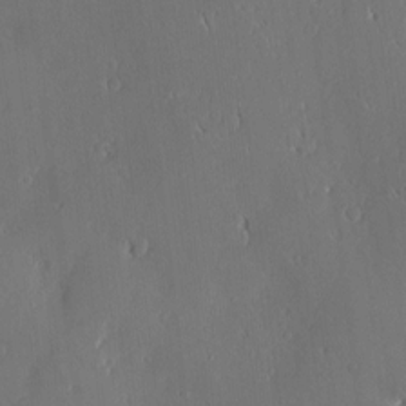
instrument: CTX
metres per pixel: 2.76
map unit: Nve
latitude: -7.8044
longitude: 173.3321
